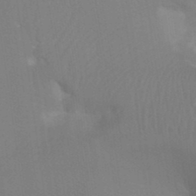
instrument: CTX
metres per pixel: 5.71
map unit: Ht
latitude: -3.7099
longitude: -26.8758
